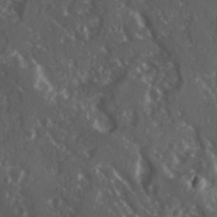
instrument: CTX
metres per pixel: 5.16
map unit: Ave
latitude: 15.6883
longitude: -131.1026
